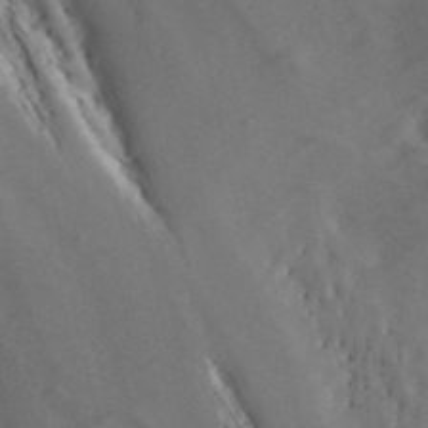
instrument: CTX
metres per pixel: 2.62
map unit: ANa
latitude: 41.0647
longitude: 55.0109
